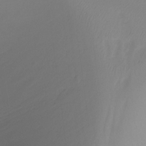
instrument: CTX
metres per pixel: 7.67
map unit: Ht
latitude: -12.4818
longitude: -49.2915
